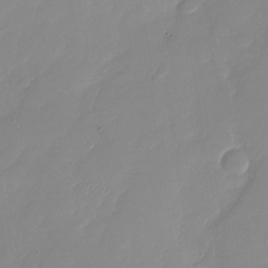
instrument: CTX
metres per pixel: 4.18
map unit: Nhu
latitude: -28.3117
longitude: -64.1389
